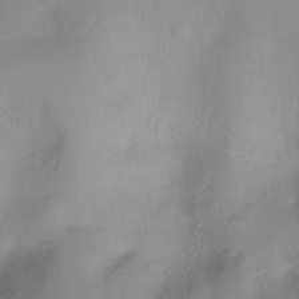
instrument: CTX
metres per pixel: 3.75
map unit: Ht
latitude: -10.1795
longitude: -27.8772
